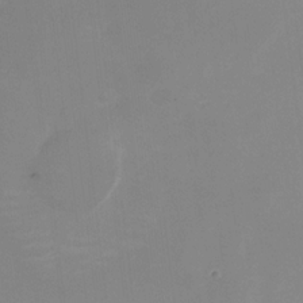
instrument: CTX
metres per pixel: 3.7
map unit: Nhu
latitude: -28.6330
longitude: -67.1403
